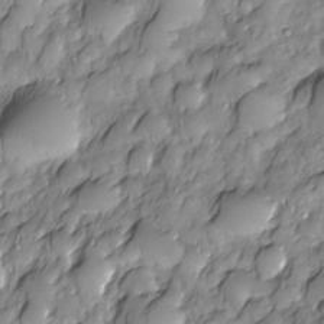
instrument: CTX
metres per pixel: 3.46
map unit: Nhe
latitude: -29.8422
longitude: -140.0633
